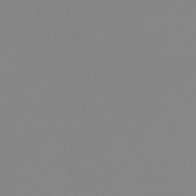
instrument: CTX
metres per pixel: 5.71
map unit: lHb
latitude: -48.6141
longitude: 68.1038
